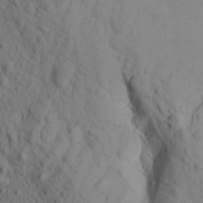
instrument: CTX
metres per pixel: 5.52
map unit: Aa
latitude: 16.0255
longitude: -143.7450
